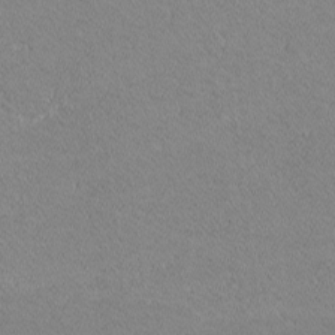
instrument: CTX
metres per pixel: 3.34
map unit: lHvf
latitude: -12.4062
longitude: -104.1578
